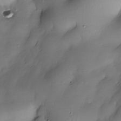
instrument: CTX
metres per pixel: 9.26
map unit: Nhe
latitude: -30.6707
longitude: -139.9150
